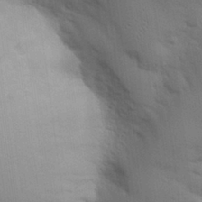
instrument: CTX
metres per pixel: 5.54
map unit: eHh
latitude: 26.6869
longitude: -81.6883
